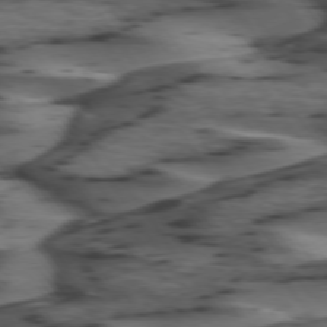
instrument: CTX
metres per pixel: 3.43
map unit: lApd
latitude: 74.4034
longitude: -71.1781
